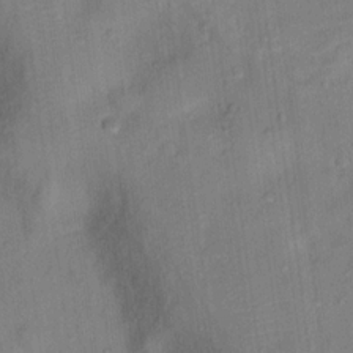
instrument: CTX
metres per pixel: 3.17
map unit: Hto
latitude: 15.4238
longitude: -39.8772
